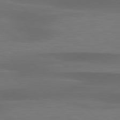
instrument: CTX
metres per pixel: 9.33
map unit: lApd
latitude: 79.4049
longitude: -90.7624
